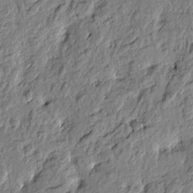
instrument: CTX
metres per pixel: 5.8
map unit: Htu
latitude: -3.0108
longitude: 179.1431
